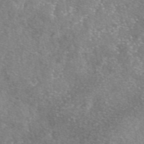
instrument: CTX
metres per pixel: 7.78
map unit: eAb
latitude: 47.3293
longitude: 122.9920
